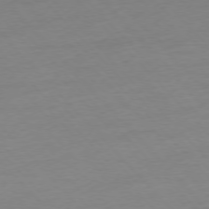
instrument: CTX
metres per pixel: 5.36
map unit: Hpe
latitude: -76.9164
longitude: -14.5735
